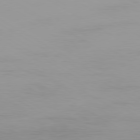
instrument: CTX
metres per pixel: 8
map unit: Ap
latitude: -79.8044
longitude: -92.6112
